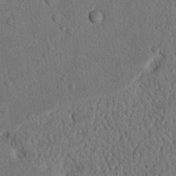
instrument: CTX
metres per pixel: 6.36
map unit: Nhu
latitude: 21.6127
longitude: -76.4790
